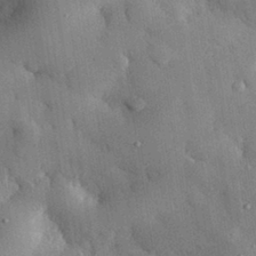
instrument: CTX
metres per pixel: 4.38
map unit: eHh
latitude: 29.9906
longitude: -79.7450
